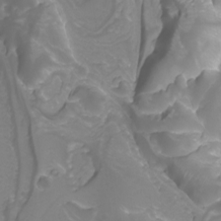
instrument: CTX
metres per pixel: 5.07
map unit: Nhu
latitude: -8.3306
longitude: -94.0444
